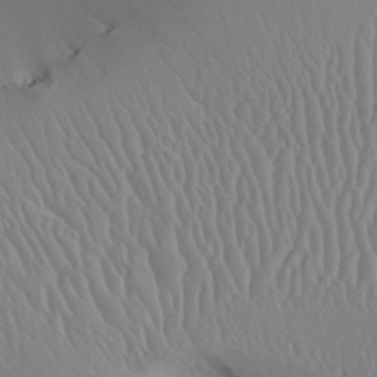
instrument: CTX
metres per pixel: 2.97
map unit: Aa
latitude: 31.1970
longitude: -140.9702
